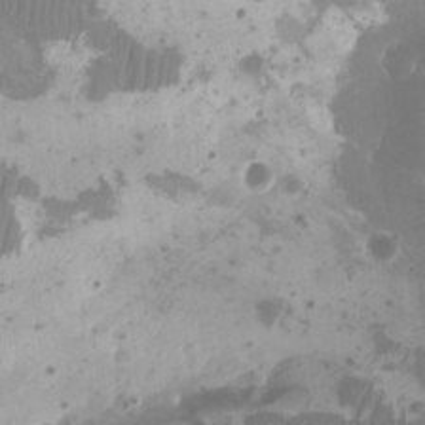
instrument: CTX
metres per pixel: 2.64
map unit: Htu
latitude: -8.9164
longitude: -74.7057
